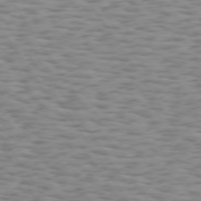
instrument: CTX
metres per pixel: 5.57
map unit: Hpe
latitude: 73.5372
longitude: -132.2900
